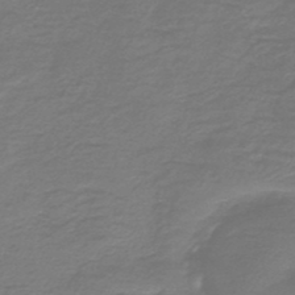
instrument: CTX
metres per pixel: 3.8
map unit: HNb
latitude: -47.5210
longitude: 52.5573
